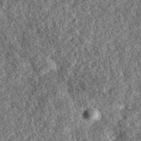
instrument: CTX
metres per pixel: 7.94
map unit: eAb
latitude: 36.9513
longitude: 107.3698
